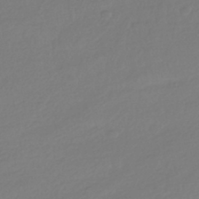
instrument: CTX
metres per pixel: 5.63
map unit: HNhu
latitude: -41.1242
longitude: 96.9164
